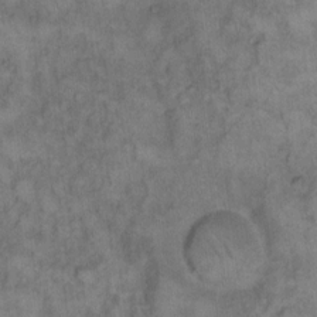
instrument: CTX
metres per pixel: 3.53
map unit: eHh
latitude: 12.4223
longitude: -64.1200
